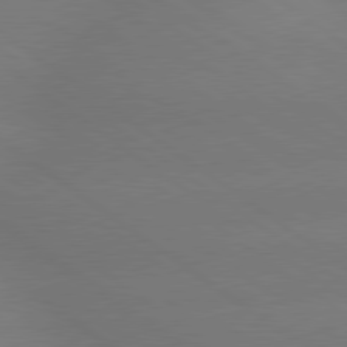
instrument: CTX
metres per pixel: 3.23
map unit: lApd
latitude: 79.6694
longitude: -150.8380
